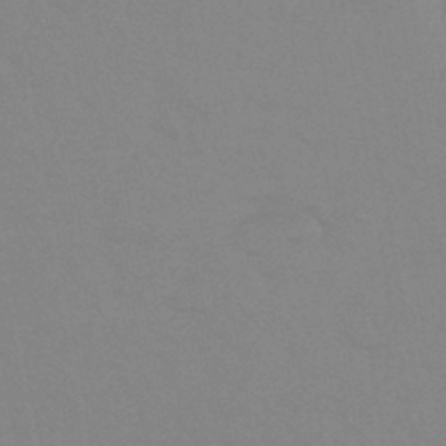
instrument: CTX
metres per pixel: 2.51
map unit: eHb
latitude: -44.5385
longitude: 86.5763
